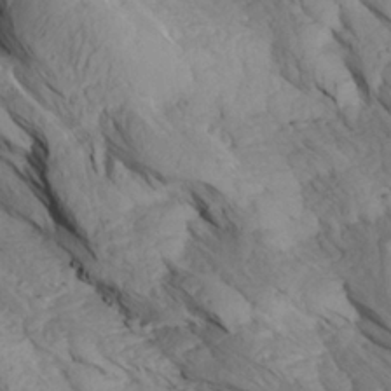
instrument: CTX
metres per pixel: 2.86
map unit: Aa
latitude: 27.7072
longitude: -133.7828
